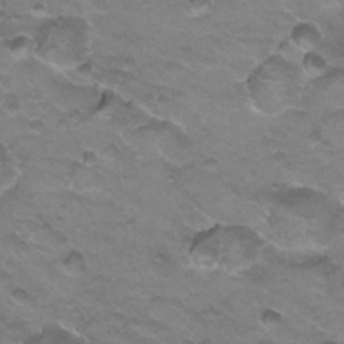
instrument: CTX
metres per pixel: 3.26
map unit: Hto
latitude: 21.4805
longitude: -32.2523
